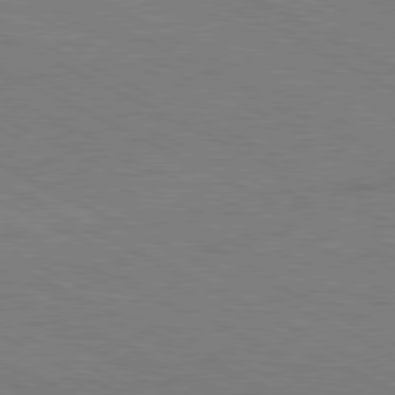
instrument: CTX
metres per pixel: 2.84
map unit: Hpe
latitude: -81.3510
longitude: 18.0472
